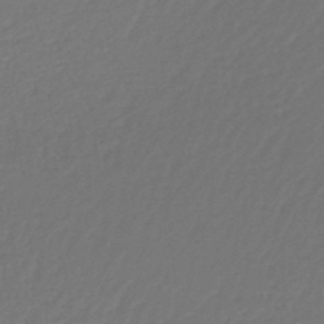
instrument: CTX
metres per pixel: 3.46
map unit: lHb
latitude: -45.4454
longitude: 60.6330
